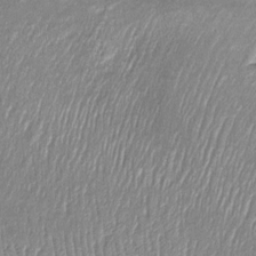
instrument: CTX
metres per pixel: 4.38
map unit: Htu
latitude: -5.9367
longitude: 158.8975
